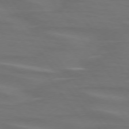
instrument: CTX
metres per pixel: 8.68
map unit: lApd
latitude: 74.8758
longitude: -79.5938
